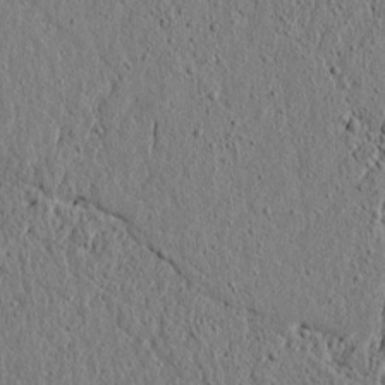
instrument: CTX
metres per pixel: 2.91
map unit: lAvf
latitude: 6.5546
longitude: 167.2565
